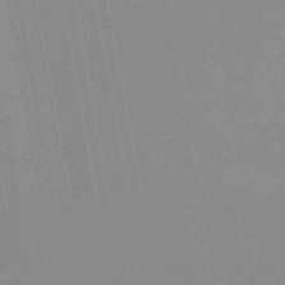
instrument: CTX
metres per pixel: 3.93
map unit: lHb
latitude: -48.6519
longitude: 71.2754
